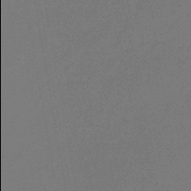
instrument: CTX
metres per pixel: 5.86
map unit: eHb
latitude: -46.7841
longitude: 82.0094
